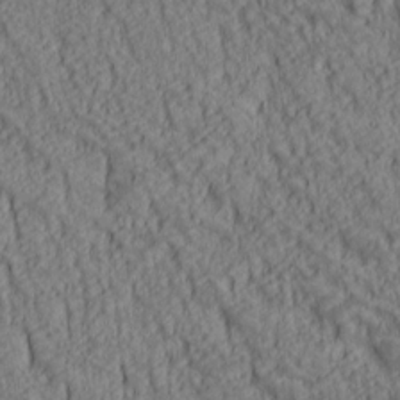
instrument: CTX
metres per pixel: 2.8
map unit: lAa
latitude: 6.9136
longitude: -116.1200
